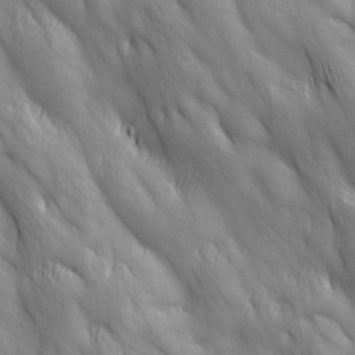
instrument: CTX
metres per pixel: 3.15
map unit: Ave
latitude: 12.9703
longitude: -105.4616
